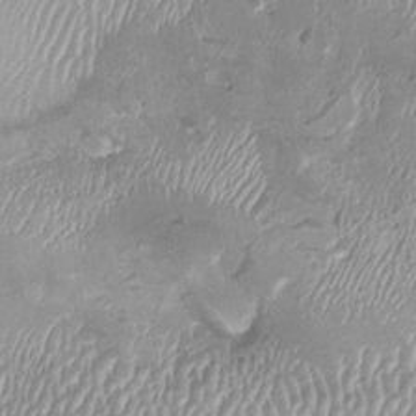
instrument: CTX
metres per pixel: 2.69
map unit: HNhu
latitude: 2.1955
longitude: -2.4790
